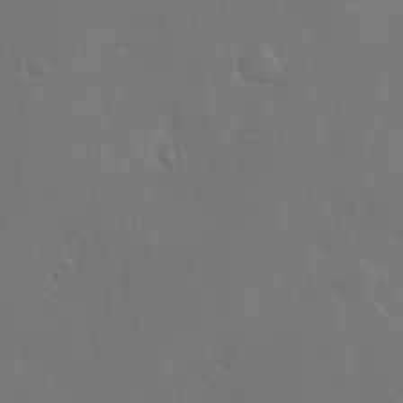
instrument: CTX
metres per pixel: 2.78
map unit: Hto
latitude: 18.5356
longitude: -56.3656
